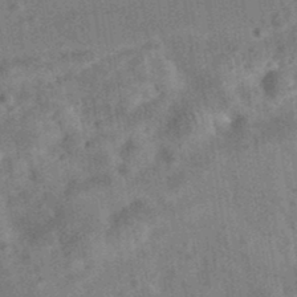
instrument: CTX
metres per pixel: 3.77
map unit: eAb
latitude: 35.4426
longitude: 116.0283
